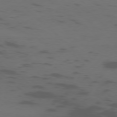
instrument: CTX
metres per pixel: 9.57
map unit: Ap
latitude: -76.7274
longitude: -67.6693
